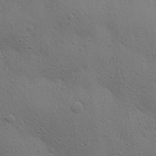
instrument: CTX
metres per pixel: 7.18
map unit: Aa
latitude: 25.6127
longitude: -142.6113
